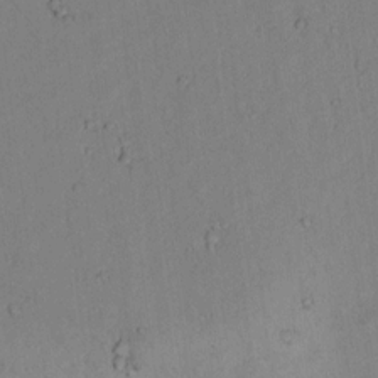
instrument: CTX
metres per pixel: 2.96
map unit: lAvf
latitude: 8.5168
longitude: 170.1228
